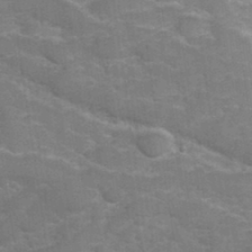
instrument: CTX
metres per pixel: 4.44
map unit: Hve
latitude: 31.9151
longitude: 151.9745
